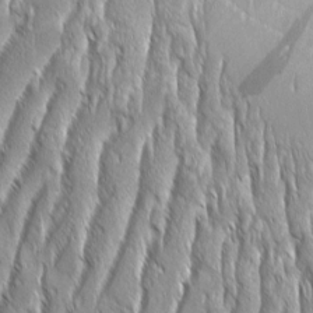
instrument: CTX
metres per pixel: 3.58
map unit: Aa
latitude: 8.6302
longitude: -132.1956
